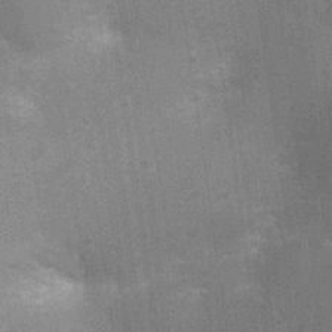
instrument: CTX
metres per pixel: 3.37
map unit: Ht
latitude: -1.3510
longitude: -15.8962
